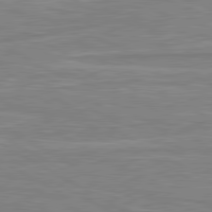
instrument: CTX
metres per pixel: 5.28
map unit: lApd
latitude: 80.6301
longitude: 173.7288
